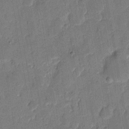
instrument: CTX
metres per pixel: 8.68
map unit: eHh
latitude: 8.3278
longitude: -66.2711
